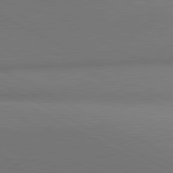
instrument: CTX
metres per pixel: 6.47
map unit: lApd
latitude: 81.2915
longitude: 146.7274
